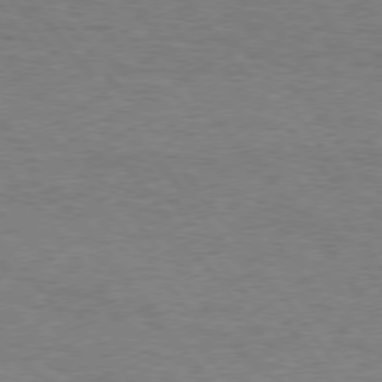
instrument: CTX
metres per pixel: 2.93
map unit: Hpe
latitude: 75.2537
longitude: -150.8947
